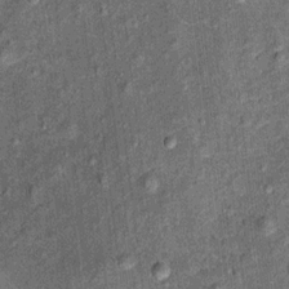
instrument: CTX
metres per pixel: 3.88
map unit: Ht
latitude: 11.2537
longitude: -38.7246
